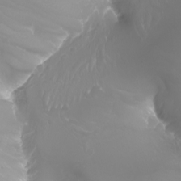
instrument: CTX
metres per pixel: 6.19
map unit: Nhu
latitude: -8.1795
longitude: -93.8016
